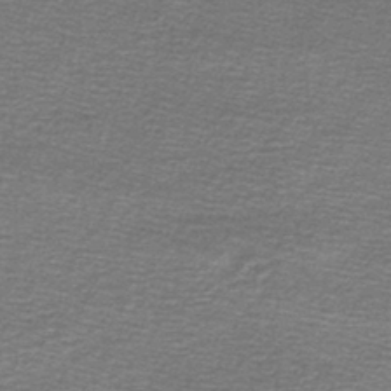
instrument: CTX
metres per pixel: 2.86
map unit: lHb
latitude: -44.3873
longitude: 57.1053
